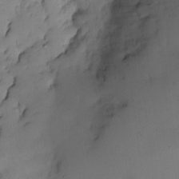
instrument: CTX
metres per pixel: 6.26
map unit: Nhe
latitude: -1.2376
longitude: -58.1578
